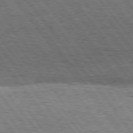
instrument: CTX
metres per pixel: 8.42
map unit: Hpe
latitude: 74.9325
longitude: -138.8947
